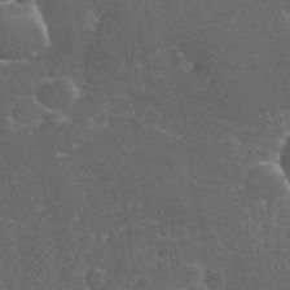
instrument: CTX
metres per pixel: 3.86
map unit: eHh
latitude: 36.7058
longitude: -61.8016
